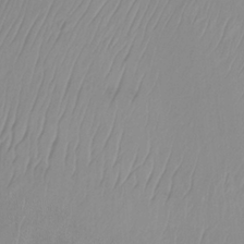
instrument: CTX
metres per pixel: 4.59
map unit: Ht
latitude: -14.5385
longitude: -53.4993
